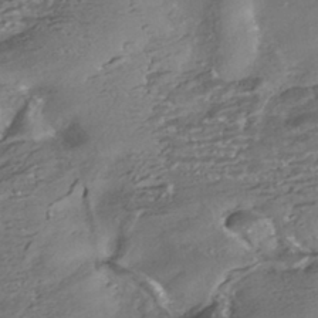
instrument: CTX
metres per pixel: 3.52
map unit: HNhu
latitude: -42.5006
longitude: 103.7856
